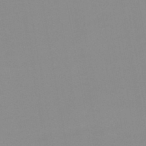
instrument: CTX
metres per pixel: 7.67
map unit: lHb
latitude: -44.1984
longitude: 56.2928
